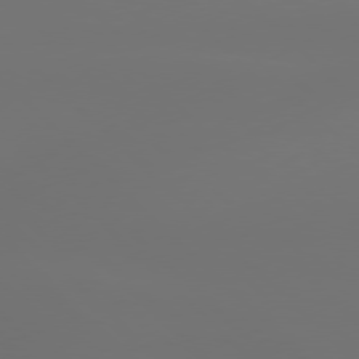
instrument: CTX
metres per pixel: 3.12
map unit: Hpe
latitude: 76.9513
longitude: -132.6679
